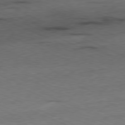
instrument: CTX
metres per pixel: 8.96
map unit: Ap
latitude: -81.3321
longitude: -71.3104
